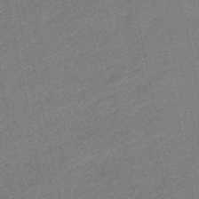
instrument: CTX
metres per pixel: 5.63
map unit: lHb
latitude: -49.7478
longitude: 79.4832
